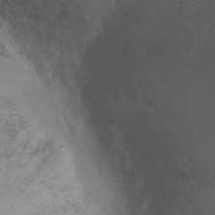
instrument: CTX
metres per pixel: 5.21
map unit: Ht
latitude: 2.6301
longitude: -26.1200
